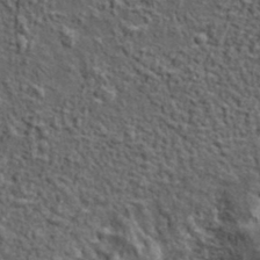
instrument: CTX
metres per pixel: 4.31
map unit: lHvf
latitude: 37.8772
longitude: -90.6490
